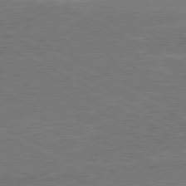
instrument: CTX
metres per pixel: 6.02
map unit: lApd
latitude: 81.0080
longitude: 141.2376
